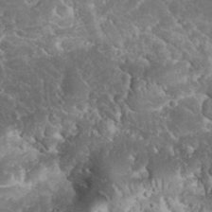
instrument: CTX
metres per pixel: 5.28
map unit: eHh
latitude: 34.1388
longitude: -64.7813
